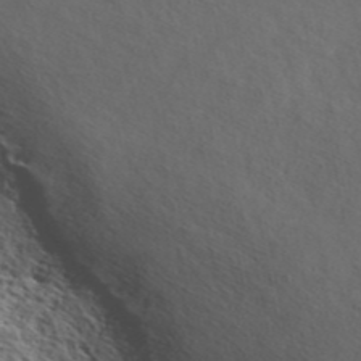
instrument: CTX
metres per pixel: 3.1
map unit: ANa
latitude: 46.1578
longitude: 49.5777
